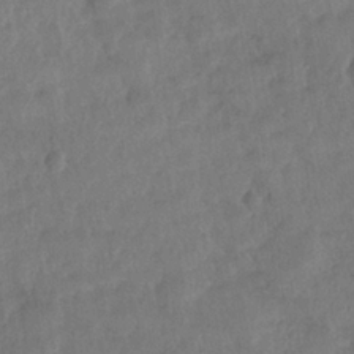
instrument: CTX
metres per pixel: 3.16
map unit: Nhe
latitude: -36.5573
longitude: -176.6679
